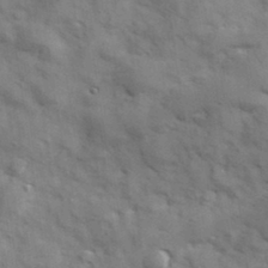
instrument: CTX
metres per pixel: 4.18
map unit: Hve
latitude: 32.4223
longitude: 151.1053
